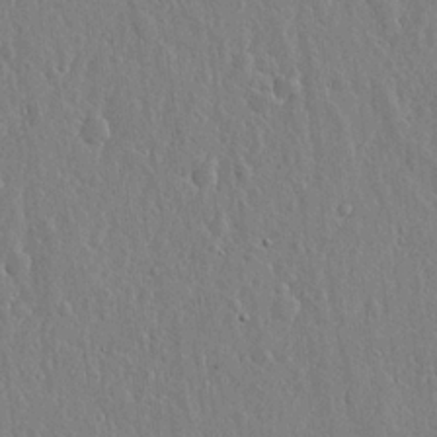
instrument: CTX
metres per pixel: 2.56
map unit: lHvf
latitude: 18.7435
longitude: -115.9528
